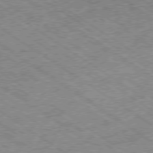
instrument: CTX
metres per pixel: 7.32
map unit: Ap
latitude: -79.4265
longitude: -51.5938
